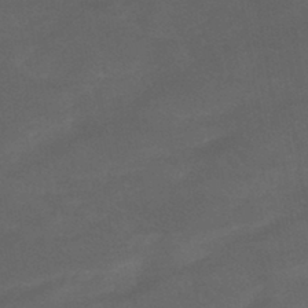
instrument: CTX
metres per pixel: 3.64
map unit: eHb
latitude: -43.9745
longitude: 85.3509
